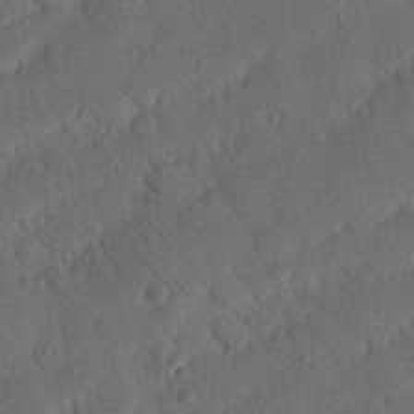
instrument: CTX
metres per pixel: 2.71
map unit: Nhu
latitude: 19.1781
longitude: -78.0633
